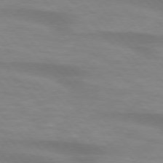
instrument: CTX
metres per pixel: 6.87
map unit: lApd
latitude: 74.4979
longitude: -61.1025
